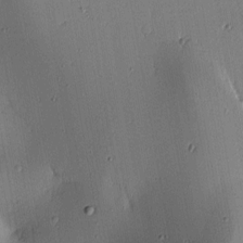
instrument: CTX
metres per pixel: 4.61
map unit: lAa
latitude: 4.7624
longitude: -112.1011
